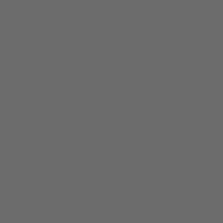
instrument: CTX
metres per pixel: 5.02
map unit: Hpe
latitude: 76.9513
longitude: -166.2900
